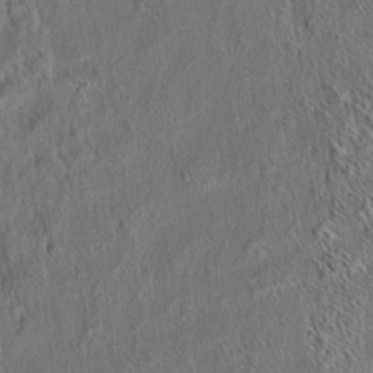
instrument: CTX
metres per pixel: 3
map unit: eHh
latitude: 6.0822
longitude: -76.7624
